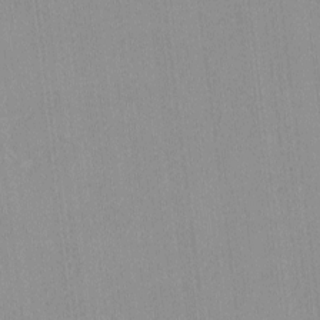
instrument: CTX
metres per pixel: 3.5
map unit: lHvf
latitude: -13.6155
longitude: -103.0458
